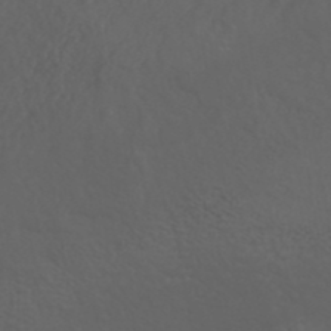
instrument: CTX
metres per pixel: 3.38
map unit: ANa
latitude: 41.0647
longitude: 53.7855
